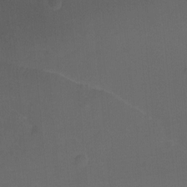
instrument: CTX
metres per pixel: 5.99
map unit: Hto
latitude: -9.9178
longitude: -37.0270
